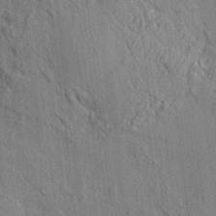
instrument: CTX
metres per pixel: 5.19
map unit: HNhu
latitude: 12.1011
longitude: 10.3495
